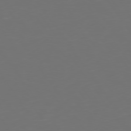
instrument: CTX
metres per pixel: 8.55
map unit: Hpe
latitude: 74.8569
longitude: -124.1388
